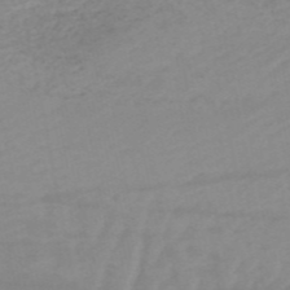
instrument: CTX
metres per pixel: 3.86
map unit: HNb
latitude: -54.3873
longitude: -44.1011
